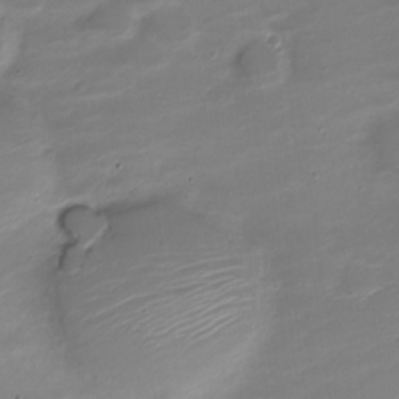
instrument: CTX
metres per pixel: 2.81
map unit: Nve
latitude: -21.1998
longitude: 105.1053
